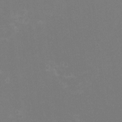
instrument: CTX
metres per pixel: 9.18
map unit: HNhu
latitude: -1.7289
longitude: -4.8380
